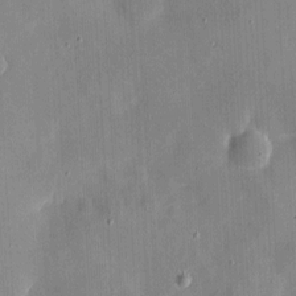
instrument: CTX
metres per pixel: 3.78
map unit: eHh
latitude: 4.6679
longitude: -68.6869
